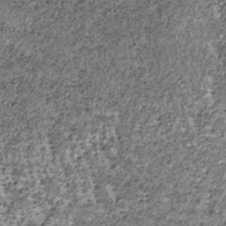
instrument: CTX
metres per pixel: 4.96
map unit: lHb
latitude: -37.7477
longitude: 65.4455
